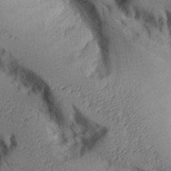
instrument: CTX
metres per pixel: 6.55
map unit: Aa
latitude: 26.8002
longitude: -129.6694
